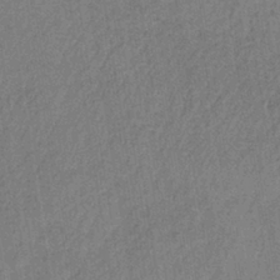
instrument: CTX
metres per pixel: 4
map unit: lHb
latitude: -38.1039
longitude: 62.2550
